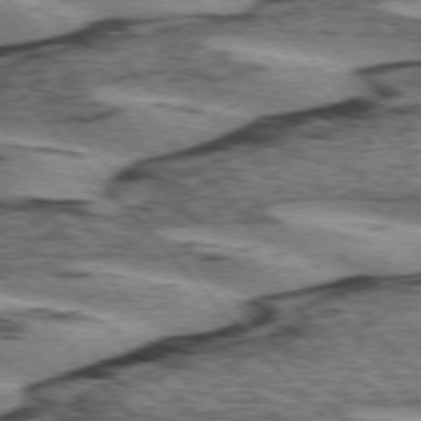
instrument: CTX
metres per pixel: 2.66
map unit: lApd
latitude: 75.0458
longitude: -78.4601
